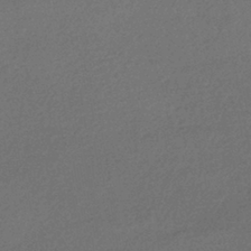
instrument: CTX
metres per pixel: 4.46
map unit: HNhu
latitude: -42.2739
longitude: 95.5777
